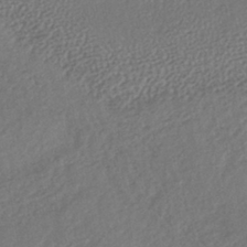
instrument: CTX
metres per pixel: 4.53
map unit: lHb
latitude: -39.7856
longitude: 68.8408
